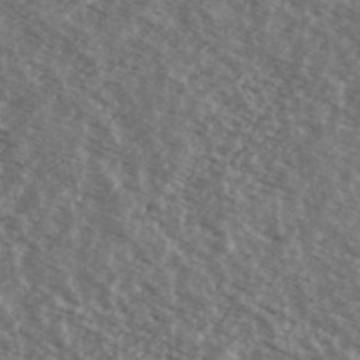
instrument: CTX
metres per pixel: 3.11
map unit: Ave
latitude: 38.9325
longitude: -110.1389
